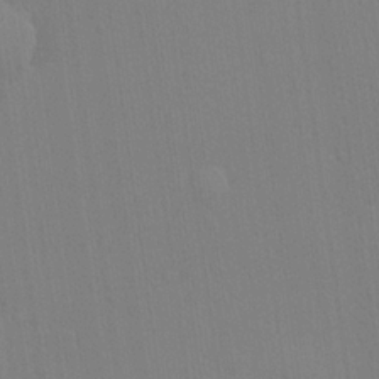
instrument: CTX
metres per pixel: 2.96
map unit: lHvf
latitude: 20.9514
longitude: 142.4817
